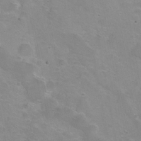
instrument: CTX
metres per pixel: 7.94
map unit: Ht
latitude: 0.5545
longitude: -45.9150
